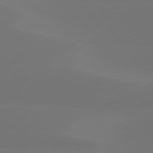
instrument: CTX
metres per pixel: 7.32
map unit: Hpe
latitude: 78.2145
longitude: -130.7247
